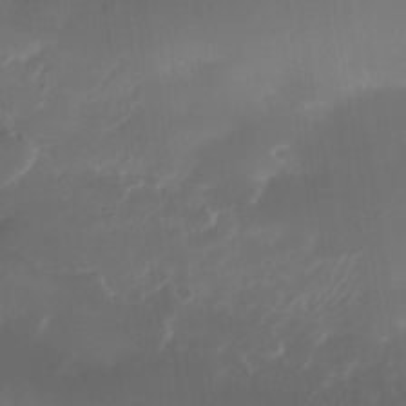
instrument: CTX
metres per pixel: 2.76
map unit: Nhe
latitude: -34.6896
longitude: -145.5938
